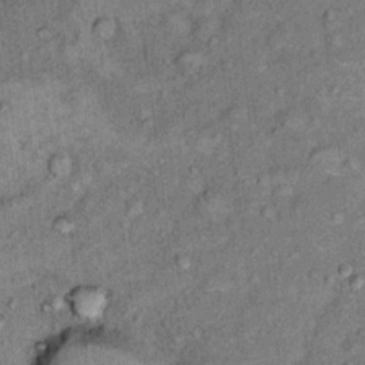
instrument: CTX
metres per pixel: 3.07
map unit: Ht
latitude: 9.7261
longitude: -37.4804
